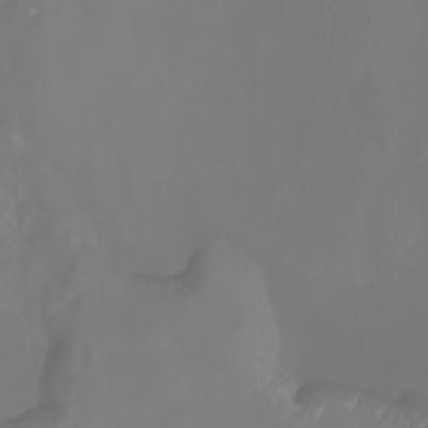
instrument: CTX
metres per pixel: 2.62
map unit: Ht
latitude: -3.3509
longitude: -61.9906
